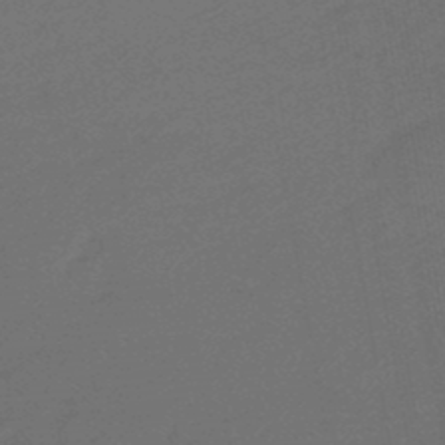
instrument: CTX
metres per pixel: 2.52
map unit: lHb
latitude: -47.9178
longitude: 82.3117
